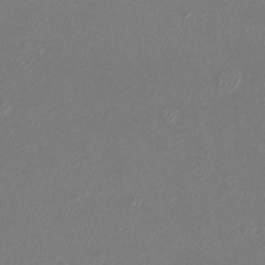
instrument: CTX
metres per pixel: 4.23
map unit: Htu
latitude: -6.6329
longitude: -73.4238
